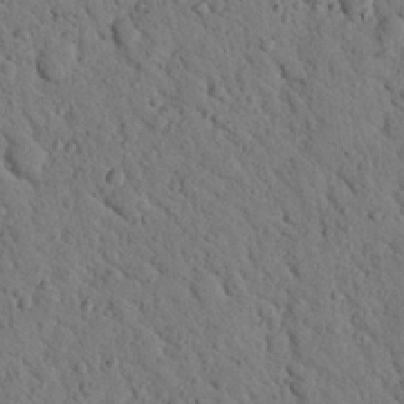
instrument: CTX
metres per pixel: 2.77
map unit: Nhu
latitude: 22.5168
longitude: -76.4412
